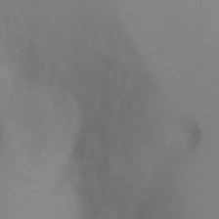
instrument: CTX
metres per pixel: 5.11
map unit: Ht
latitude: -5.0297
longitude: -27.9528
